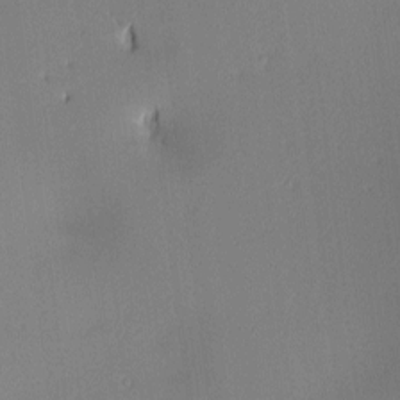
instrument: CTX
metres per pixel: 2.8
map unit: lAa
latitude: 2.6868
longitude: -115.7071
